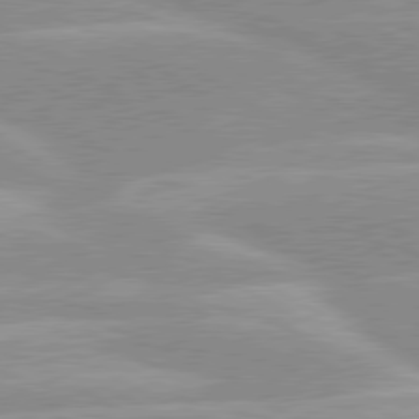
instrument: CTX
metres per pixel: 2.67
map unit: lApd
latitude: 80.1767
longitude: -124.2333
